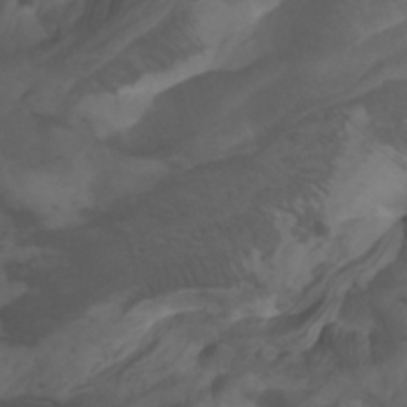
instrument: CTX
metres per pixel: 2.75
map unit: Nhu
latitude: -8.5952
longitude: -65.5371
